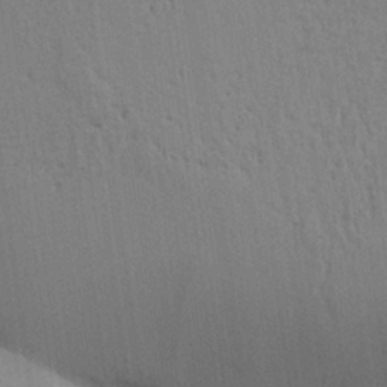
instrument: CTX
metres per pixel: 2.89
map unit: Aa
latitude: 26.6491
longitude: -129.8394
